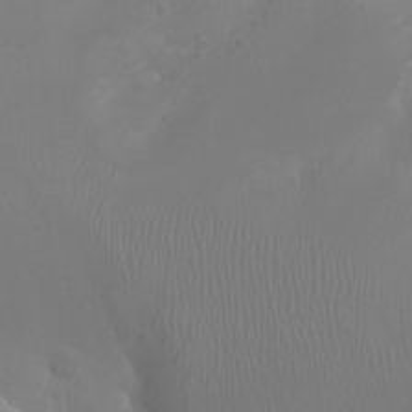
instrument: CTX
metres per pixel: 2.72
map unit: Ht
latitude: -2.1605
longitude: -18.2522
